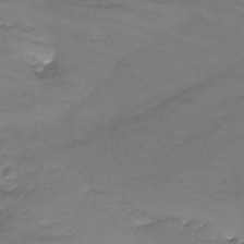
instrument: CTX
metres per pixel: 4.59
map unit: Nhu
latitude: -13.2376
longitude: -69.3482
